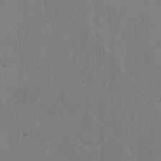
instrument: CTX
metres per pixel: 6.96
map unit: HNhu
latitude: 2.6490
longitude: -2.5545
